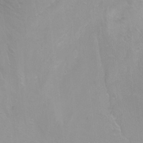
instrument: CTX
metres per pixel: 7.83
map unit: Nhu
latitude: -6.7841
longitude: -47.2537
